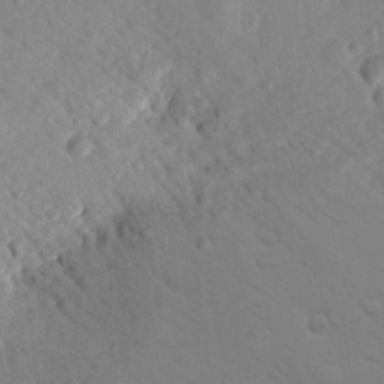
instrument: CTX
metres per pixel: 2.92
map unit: lHvf
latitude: 14.3846
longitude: 179.0675
